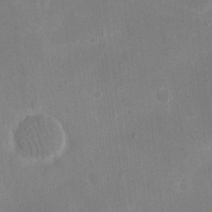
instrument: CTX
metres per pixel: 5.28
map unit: eHh
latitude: 19.2915
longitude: -70.6868
